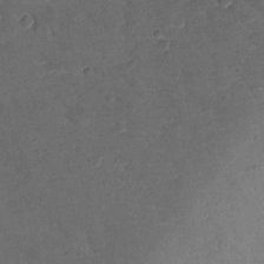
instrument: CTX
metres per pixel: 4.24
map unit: lHvf
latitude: 13.0648
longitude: 178.4818
